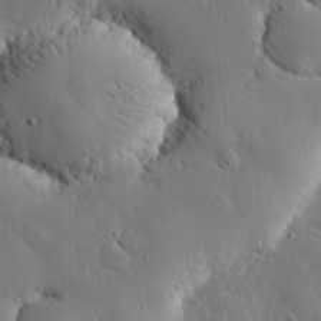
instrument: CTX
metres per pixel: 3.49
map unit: eHh
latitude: 29.9528
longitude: -80.6679
